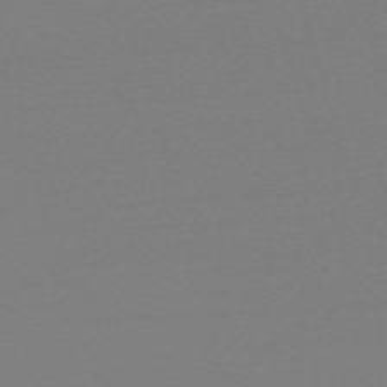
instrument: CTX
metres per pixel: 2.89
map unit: eHh
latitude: -62.5196
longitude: 52.5573
